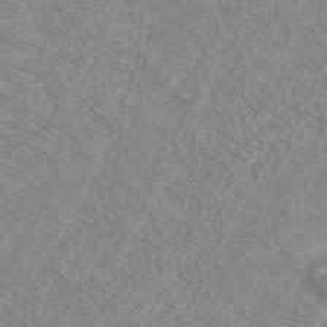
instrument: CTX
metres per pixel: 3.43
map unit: ANa
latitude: 41.8205
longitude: 28.2173
